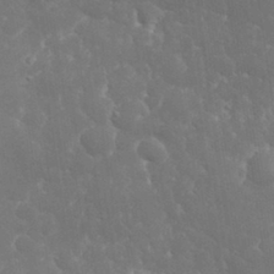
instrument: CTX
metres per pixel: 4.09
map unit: eHh
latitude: 32.2523
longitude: -63.9906
